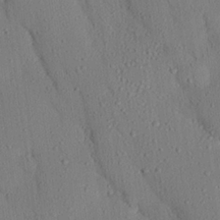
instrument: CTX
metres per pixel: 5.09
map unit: eHh
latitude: 25.7449
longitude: -80.0255
